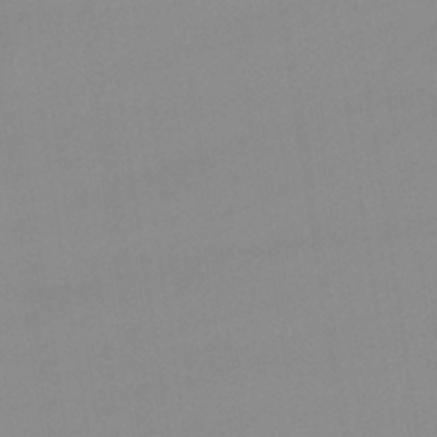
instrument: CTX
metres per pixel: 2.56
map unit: lHb
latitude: -42.2739
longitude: 66.7463
